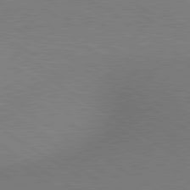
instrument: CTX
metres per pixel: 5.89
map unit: lApd
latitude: 80.1956
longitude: 126.4062
